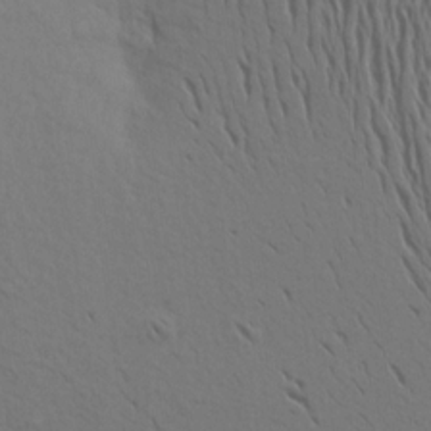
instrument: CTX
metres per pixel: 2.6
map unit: Aa
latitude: 17.3482
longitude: -144.9514
